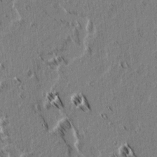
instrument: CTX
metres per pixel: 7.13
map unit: lAvf
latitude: 2.3467
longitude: -105.6694
